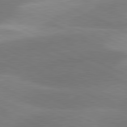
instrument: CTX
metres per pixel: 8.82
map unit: lApd
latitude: 81.0836
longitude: 125.4643
